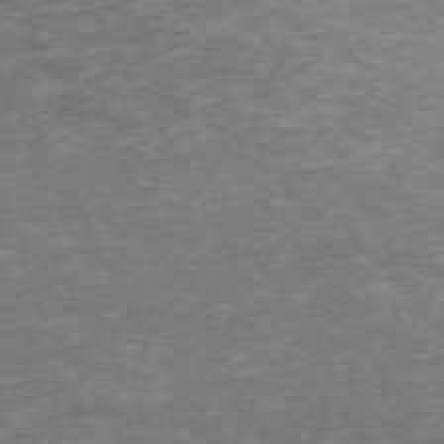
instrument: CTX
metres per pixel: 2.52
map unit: Hpe
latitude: -71.2187
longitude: 13.4455
